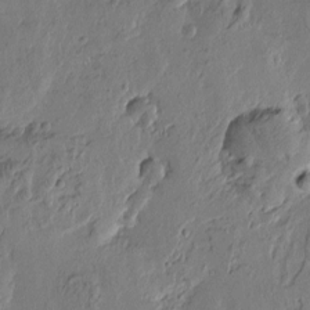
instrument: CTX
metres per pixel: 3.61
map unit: Htu
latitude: -2.8030
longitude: -178.1011
